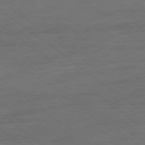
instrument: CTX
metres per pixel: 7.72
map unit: Ap
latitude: -78.8786
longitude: -100.3845
